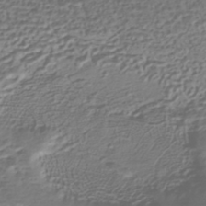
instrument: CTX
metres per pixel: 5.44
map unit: HNhu
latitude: -42.9730
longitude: 107.2187
